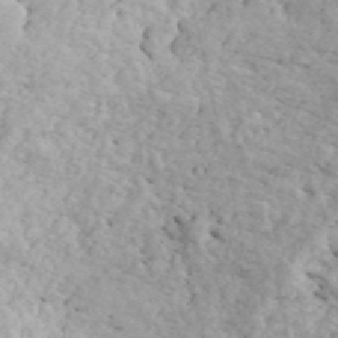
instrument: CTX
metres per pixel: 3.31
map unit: ANa
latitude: 43.2726
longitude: 47.2754
